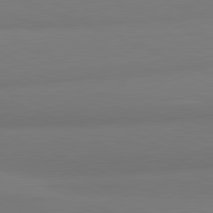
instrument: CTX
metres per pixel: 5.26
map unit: lApd
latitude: 81.9528
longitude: 177.3888
